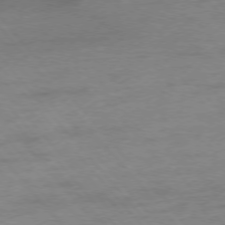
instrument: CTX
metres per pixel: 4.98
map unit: Hpe
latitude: -76.7085
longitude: -15.4616
